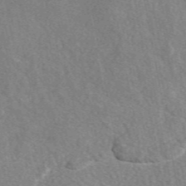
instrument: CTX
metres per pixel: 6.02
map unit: eAb
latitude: 48.6490
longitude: 117.1242
